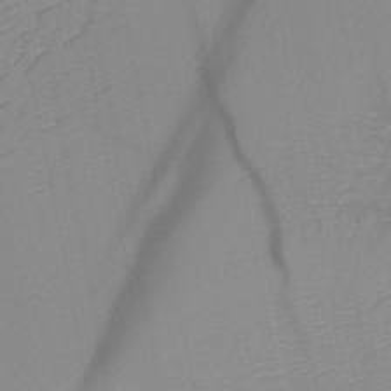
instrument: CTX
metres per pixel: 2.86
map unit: HNb
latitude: -48.9353
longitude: -50.1388
